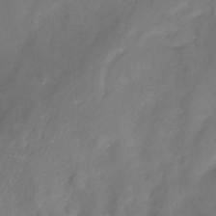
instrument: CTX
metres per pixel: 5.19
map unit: Nhu
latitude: -9.0864
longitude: -43.6694
